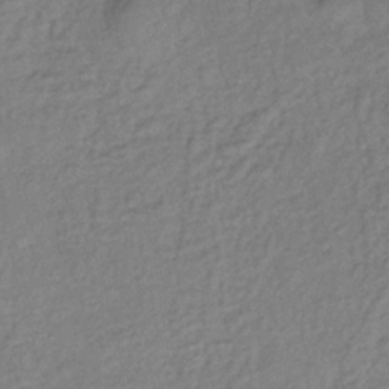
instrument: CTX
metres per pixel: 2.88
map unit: lHb
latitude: -35.1809
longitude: 69.4832
